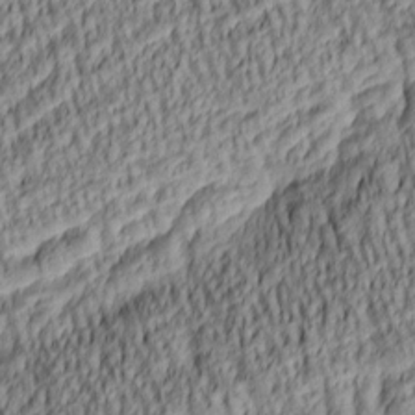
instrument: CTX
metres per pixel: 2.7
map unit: lAa
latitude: 5.2159
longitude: -115.6693
